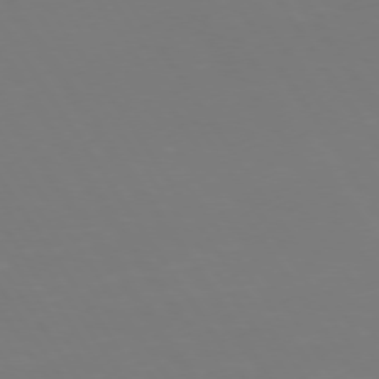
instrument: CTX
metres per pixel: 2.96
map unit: Hpe
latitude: 73.3104
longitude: -127.4049
